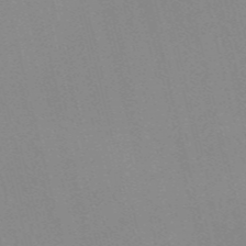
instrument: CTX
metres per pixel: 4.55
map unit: Nve
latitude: -57.5777
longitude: 63.4643
